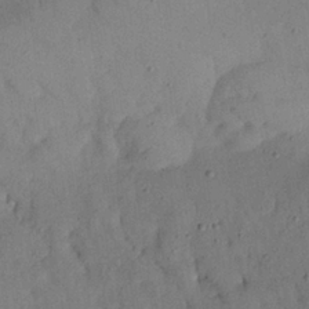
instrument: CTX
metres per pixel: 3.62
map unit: Nhu
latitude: 27.5560
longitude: -72.7813
